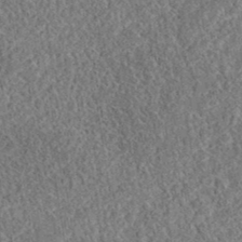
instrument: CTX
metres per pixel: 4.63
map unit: eAb
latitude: 37.5560
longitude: 112.2740
